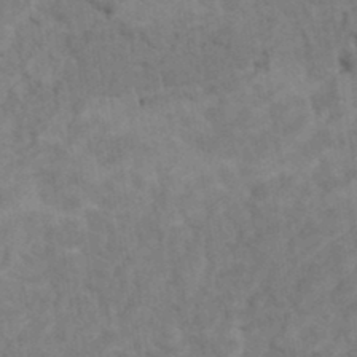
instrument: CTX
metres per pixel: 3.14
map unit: HNhu
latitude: 4.0444
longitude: -2.7057
